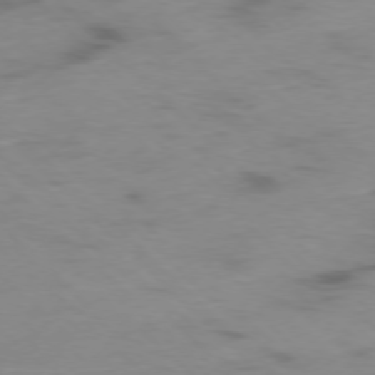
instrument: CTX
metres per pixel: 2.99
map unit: Ap
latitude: -77.4076
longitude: -91.2726
